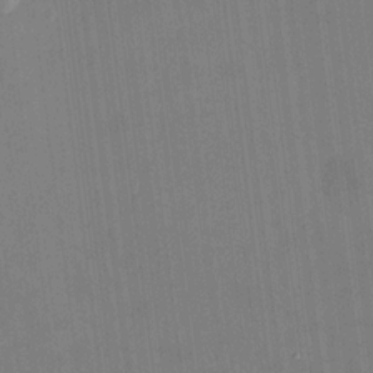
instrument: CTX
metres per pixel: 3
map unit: HNhu
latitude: 10.3845
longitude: 10.5763
